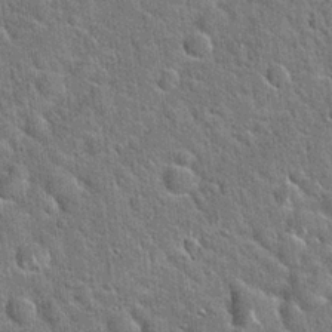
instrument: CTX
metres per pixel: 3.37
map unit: Hto
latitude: 21.2726
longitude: -51.7638
